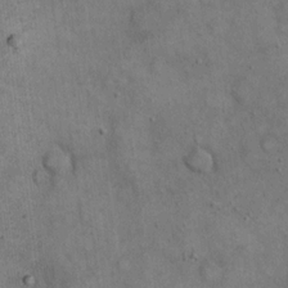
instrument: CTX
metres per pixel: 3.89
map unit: eHh
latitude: 20.3845
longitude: -60.6490
